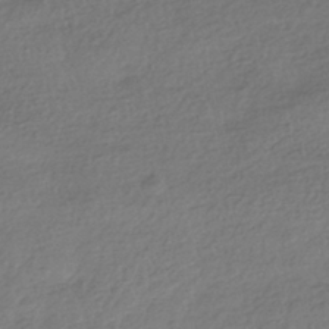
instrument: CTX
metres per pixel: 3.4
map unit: HNhu
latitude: -41.6155
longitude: 96.4062
